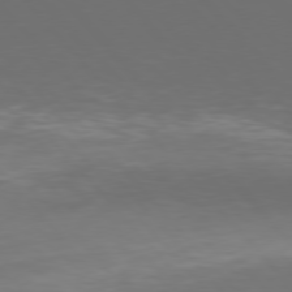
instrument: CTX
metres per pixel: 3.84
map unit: Hpe
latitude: 76.6490
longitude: -168.5924
